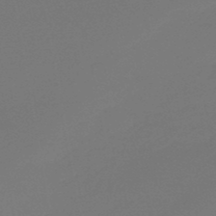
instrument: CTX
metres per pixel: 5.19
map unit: eHb
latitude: -47.3887
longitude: 88.5762
